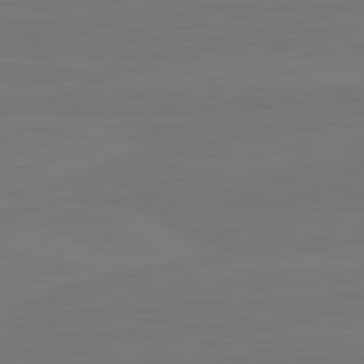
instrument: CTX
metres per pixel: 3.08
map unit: lApd
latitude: 82.4034
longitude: 164.2173
